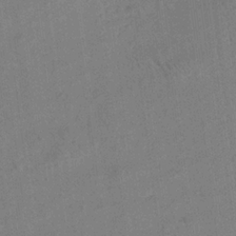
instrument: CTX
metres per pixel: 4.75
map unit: Aa
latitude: 20.5735
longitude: -140.8569
